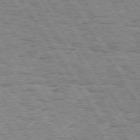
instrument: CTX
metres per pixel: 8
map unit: Hpe
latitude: 73.8773
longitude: -133.7072
